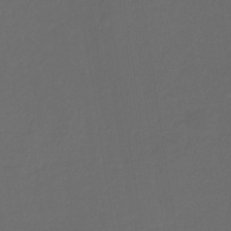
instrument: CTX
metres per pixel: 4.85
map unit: eHb
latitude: -32.0472
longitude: 72.1417
